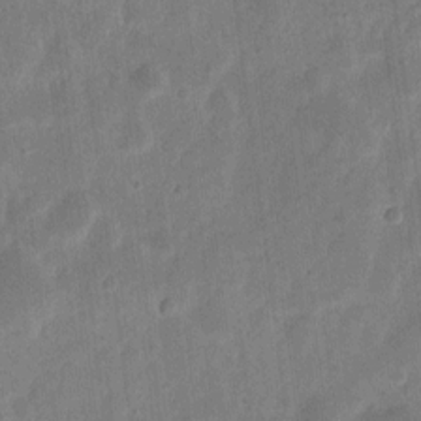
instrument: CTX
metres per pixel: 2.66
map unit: eHh
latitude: 7.8583
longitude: -71.1970
